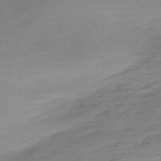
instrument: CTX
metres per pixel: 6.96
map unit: Nhu
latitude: -67.7289
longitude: 39.9367
